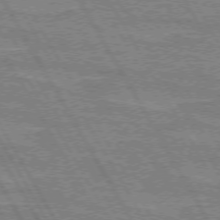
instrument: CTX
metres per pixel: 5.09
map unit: lApd
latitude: 72.6680
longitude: -55.4804
